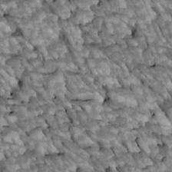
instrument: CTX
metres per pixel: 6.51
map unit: Htu
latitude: 2.0255
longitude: 143.8422
